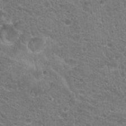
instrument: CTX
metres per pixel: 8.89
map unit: Hto
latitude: 19.7638
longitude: -33.9339
